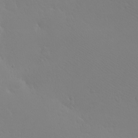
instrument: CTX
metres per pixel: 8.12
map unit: eHh
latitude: -7.8800
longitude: -69.9339
